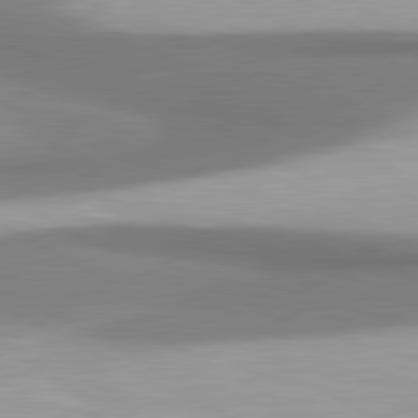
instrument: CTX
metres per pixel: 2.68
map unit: lApd
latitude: 80.6301
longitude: 176.2739
